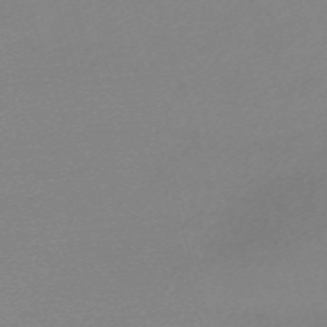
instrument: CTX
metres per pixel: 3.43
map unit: eHh
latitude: -61.7667
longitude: 52.5195
